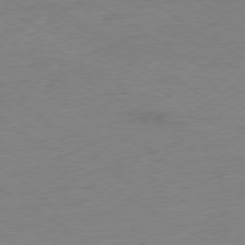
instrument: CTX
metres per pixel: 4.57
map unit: Ap
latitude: -78.3495
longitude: -58.3467
